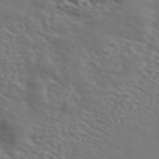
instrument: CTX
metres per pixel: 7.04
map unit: ANa
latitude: 45.4048
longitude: 28.0283
